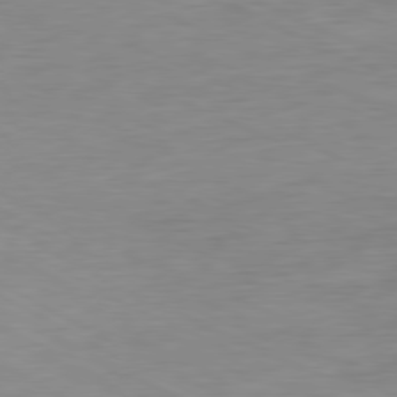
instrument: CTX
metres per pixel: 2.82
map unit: Ap
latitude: -80.5385
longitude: -92.7435
